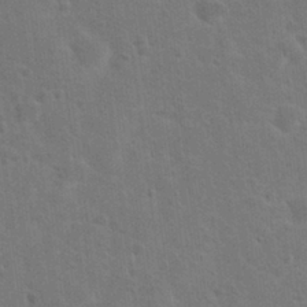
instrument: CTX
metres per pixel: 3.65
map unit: Hto
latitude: 23.0080
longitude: -47.8395
